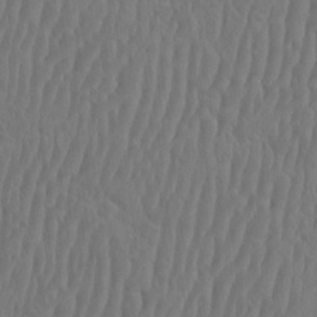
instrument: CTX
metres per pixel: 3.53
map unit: eHh
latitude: -2.9919
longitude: 14.8219
